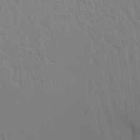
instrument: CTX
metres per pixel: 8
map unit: Aa
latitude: 18.1200
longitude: -143.6694
